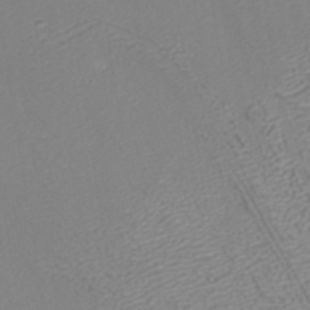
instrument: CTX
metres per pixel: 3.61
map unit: ANa
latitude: 40.7435
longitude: 25.4265
